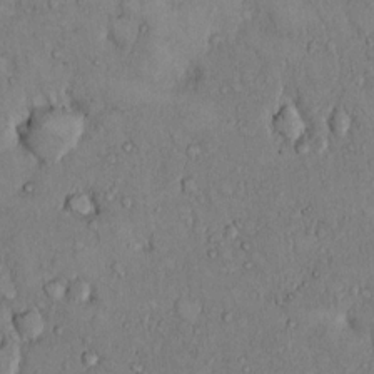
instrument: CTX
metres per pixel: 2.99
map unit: Hto
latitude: 9.7450
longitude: -59.8583
